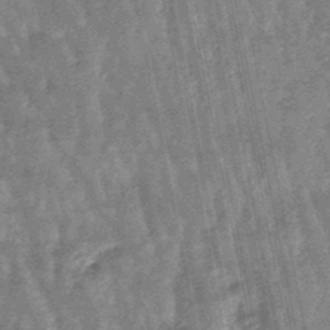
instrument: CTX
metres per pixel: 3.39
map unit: lHb
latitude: -47.4265
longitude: 78.5951
